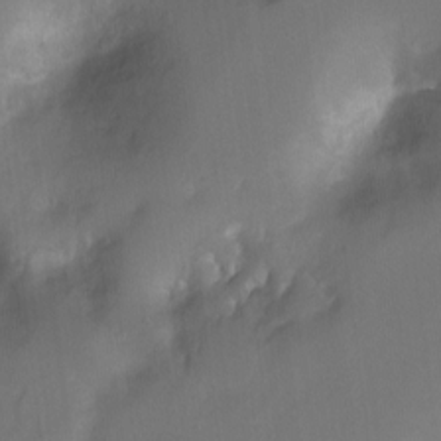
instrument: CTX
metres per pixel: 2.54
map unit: Ht
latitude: -11.3888
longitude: -45.4993
